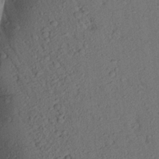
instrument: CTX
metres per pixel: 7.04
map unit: Aa
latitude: 23.9906
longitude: -147.9906
